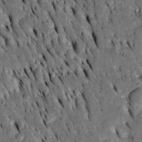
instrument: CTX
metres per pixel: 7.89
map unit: Htu
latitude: -3.2187
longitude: 150.7841
